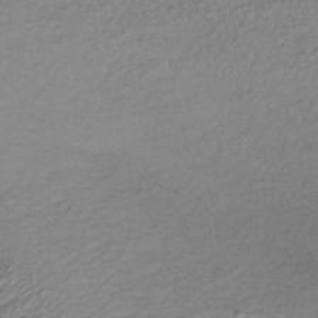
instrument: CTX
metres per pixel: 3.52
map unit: lHb
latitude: -35.6533
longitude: 67.8044
